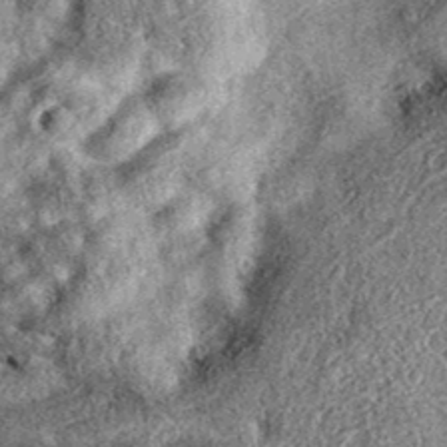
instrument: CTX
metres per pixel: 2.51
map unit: eAb
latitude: 38.1389
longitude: 106.7085
